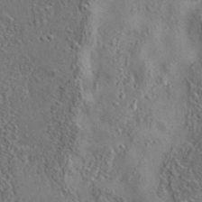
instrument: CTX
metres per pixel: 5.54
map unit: eAb
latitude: 35.5938
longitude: 109.8611
